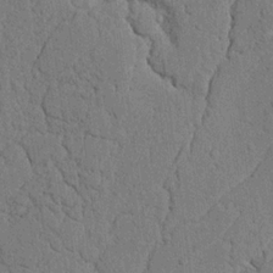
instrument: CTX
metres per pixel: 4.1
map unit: Nhu
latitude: 20.3279
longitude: -76.1389
